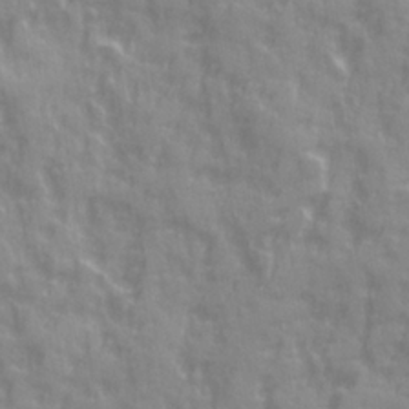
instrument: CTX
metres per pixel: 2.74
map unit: Ave
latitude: 19.9528
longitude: -132.2334
